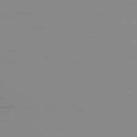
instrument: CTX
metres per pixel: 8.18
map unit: Ap
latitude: -79.3509
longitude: -70.5168
